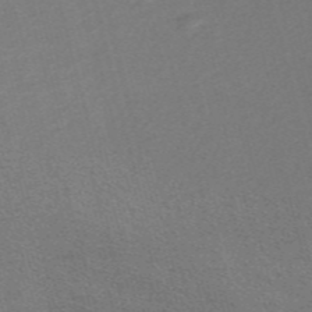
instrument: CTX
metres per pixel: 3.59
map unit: Nve
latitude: -56.9353
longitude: 60.8597
